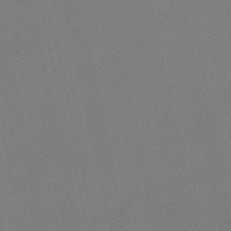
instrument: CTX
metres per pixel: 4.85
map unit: HNb
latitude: -55.5777
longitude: -42.1011
